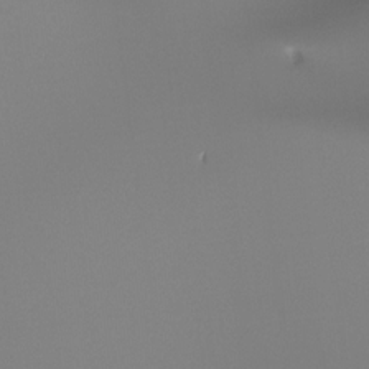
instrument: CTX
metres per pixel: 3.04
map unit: Ht
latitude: -16.6330
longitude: -45.8772
